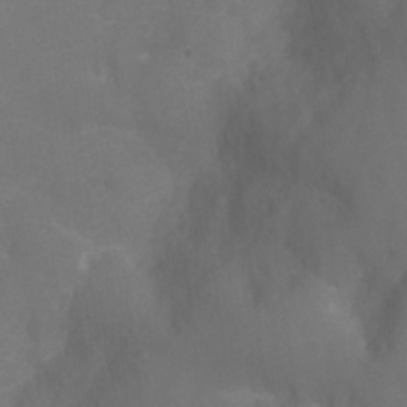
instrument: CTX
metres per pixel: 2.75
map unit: Hto
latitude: 4.4223
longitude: -32.9892
